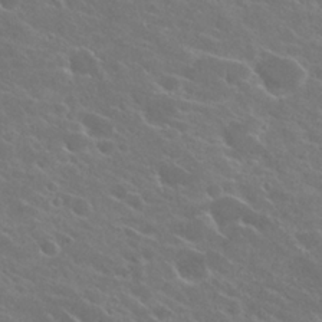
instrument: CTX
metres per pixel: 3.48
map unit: Hto
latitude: 24.4412
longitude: -39.5371
